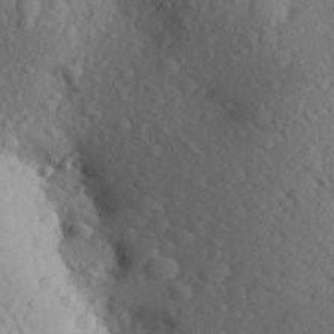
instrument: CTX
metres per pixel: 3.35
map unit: Aa
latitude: 23.8394
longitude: -145.8772
